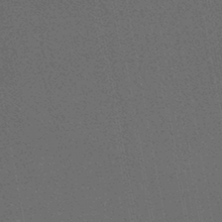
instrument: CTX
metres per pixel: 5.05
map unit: HNhu
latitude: -45.5210
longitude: 99.5777
